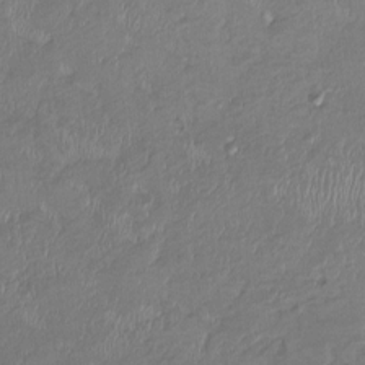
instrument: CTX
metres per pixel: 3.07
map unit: HNhu
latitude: 2.8947
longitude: -5.4237
